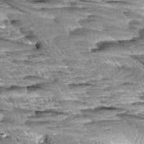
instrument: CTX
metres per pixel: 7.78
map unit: Aa
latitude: 8.4223
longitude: -132.8947
